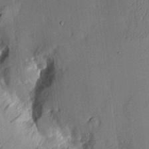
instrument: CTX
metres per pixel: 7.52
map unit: Aa
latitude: 9.7828
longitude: -127.9906
